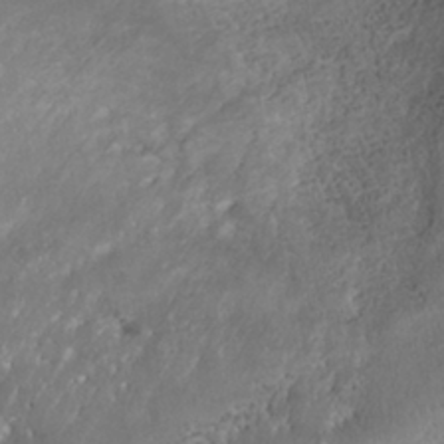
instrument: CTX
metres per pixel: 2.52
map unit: Nhe
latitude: -40.0661
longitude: -117.6694
